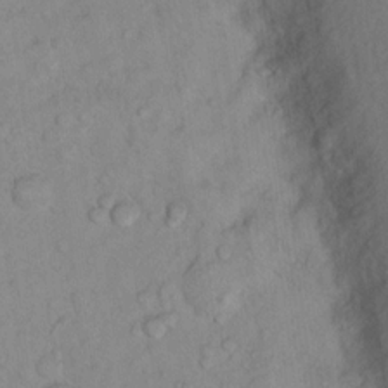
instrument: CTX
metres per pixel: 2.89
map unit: Nhu
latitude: 13.9528
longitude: -28.9325
